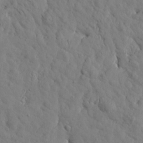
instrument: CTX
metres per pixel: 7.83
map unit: Htu
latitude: 2.1011
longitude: 178.2928
